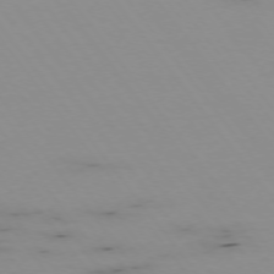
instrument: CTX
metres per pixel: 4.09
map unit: Hpe
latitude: -74.8030
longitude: 3.3887
